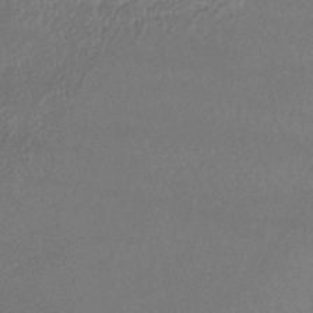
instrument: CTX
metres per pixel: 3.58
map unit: lHb
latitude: -38.2362
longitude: 72.9164
